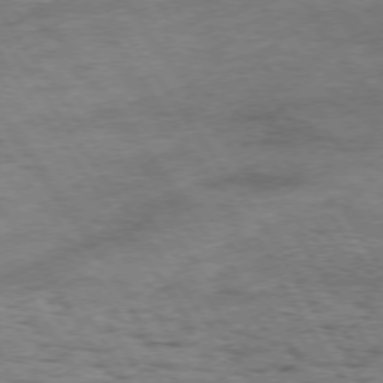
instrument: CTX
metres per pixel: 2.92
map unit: Hpe
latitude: 73.6694
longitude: -143.0648
